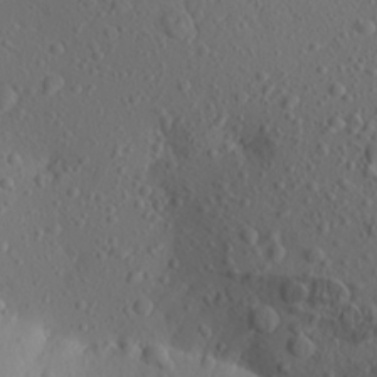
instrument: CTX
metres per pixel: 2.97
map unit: Aa
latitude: 23.1025
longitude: -144.9891
